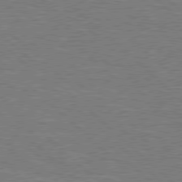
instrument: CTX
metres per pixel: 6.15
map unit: Hpe
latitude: 78.2334
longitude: -151.9528
